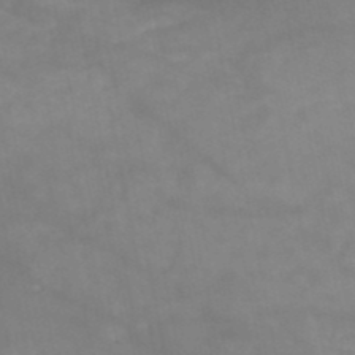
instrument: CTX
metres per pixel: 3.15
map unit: HNb
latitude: -48.9731
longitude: -38.7813
